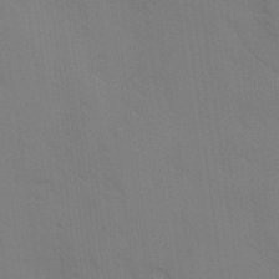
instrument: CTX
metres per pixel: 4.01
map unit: Ave
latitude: -0.7653
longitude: -112.2711
